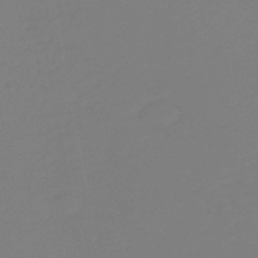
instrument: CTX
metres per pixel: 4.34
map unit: HNb
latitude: -46.2361
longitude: 55.1053
